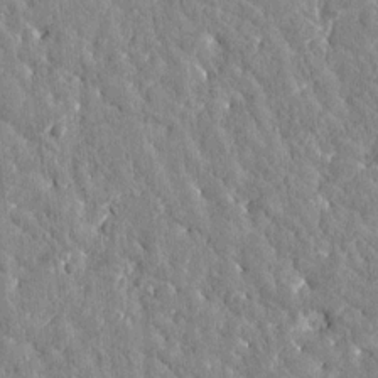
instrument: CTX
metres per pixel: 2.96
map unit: Htu
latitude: -3.4265
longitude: 175.8611
